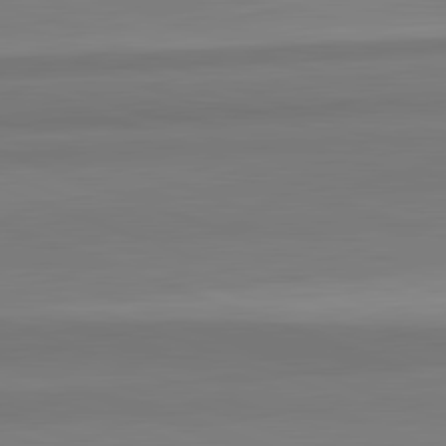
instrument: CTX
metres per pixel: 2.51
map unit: lApd
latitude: 82.4412
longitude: 176.4818
